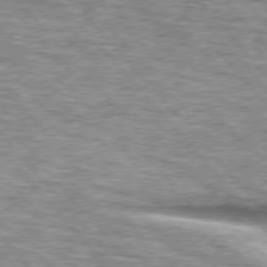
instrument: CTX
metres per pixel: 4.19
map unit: lApd
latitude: 76.5168
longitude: -82.5167
